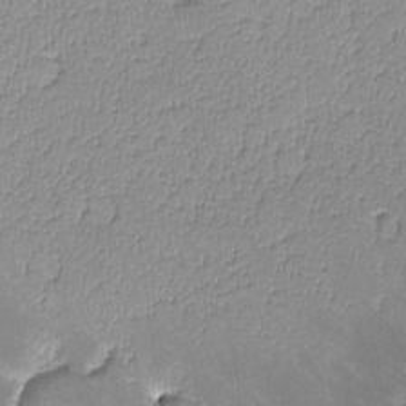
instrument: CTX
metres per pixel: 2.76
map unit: lHvf
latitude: -13.3132
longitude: -100.0444
